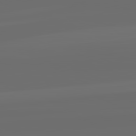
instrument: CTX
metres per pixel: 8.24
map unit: lApd
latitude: 82.3656
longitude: -164.4790
